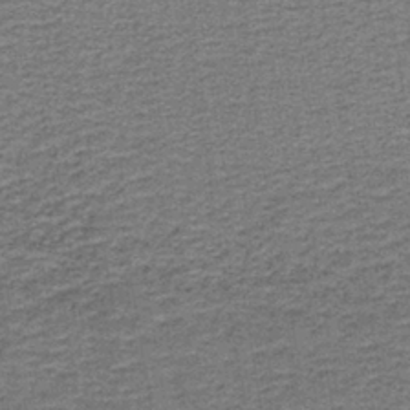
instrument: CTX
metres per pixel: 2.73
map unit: lHb
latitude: -40.6707
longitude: 55.5210
